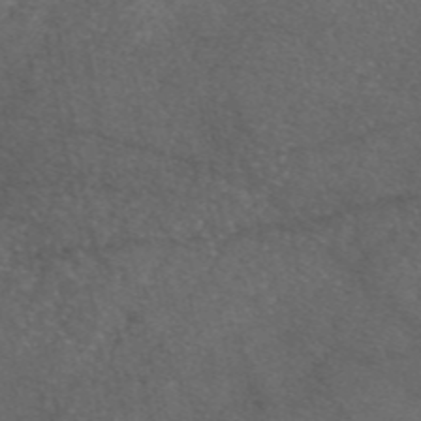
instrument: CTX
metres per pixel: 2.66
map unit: eAb
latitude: 47.1592
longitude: 112.0472
